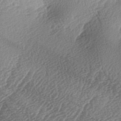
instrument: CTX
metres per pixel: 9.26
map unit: lAa
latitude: -3.3320
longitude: -129.0269
